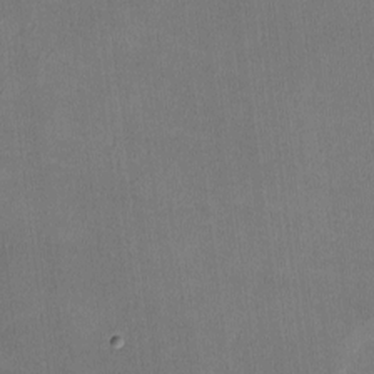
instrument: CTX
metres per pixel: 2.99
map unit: lHvf
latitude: -10.5952
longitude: -101.2726
